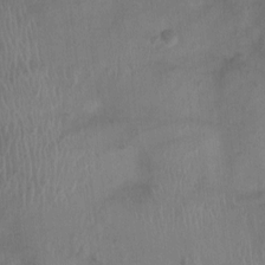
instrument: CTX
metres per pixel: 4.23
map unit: Ht
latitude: -4.5951
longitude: -16.9514
